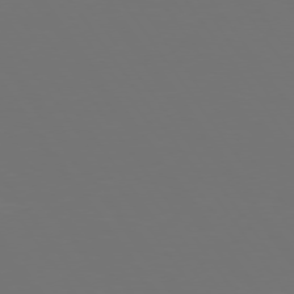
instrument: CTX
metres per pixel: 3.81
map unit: Hpe
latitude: 74.6491
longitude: -124.4790
